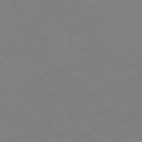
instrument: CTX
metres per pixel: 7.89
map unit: Ap
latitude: -76.5196
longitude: -64.8191
